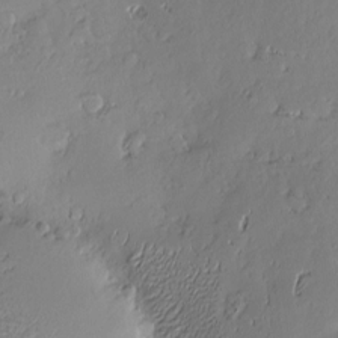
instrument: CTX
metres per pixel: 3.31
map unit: Hve
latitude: -9.5210
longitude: 174.8407
